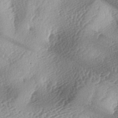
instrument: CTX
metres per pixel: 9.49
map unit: lAa
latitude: -4.0850
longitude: -125.4238
